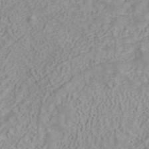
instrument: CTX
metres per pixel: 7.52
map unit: ANa
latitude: 41.0269
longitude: 15.5399
